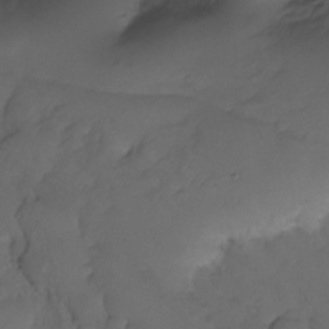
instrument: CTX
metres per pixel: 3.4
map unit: Nhe
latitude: -33.7667
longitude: -142.9703
